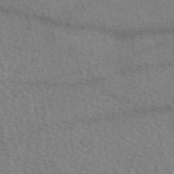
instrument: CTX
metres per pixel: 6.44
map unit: eAb
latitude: 50.8947
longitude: 115.6911
